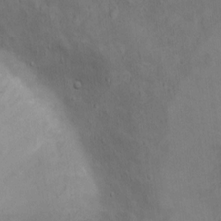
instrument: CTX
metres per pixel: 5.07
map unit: Ht
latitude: 10.4790
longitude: -32.9325
